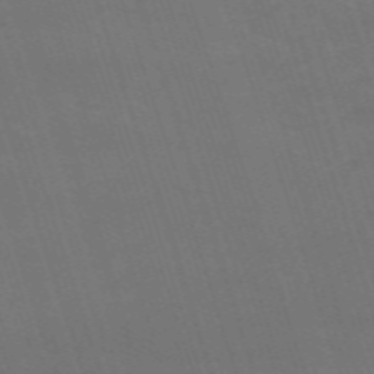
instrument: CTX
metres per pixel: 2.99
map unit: HNb
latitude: -54.5196
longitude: -37.0459
